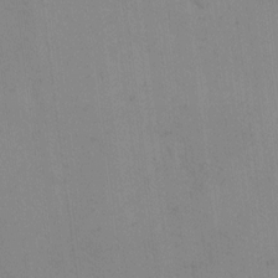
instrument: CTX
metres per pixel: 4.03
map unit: Hto
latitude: 12.4223
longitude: -61.2159
